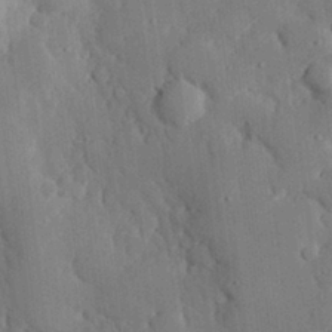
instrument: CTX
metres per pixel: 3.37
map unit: eHh
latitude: 29.3104
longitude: -80.5924
